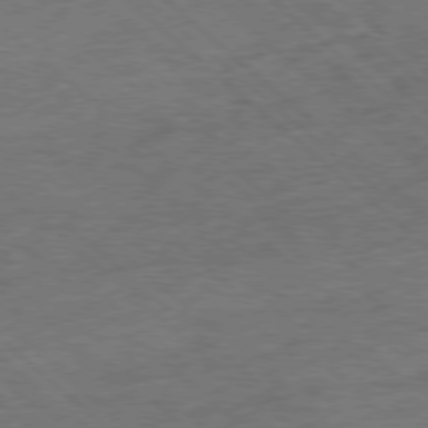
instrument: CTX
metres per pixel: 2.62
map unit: Hpe
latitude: -78.5384
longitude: 16.8408
